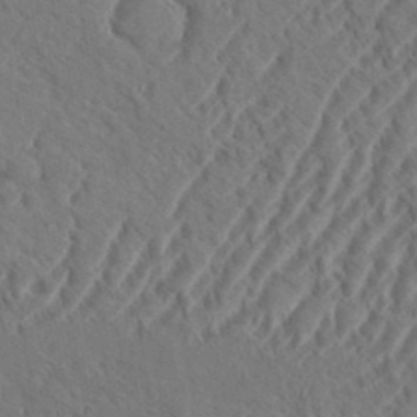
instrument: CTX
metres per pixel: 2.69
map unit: eHh
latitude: 36.9325
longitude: -137.9339
